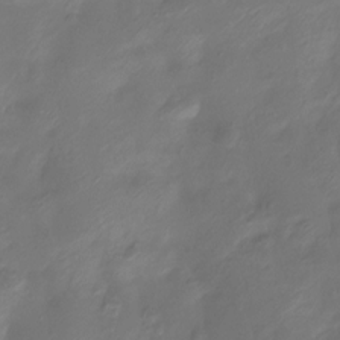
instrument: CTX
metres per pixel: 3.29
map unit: Htu
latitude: -13.8800
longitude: -44.9891
